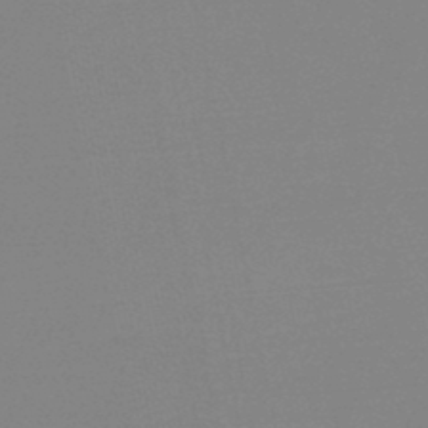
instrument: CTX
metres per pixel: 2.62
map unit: lHb
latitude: -48.3684
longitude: 69.6532
